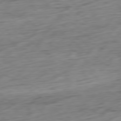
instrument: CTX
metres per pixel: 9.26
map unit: Ap
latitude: -79.6721
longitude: -70.2522
